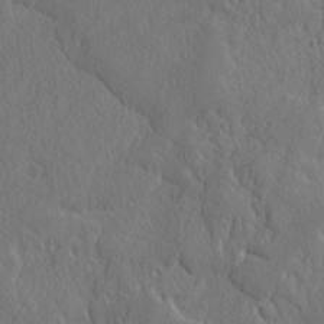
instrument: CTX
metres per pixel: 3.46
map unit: lAvf
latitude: -4.6518
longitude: -108.3845
